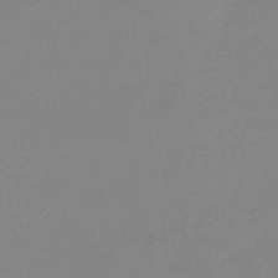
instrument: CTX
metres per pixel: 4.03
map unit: eHb
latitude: -44.9164
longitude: 86.5574
